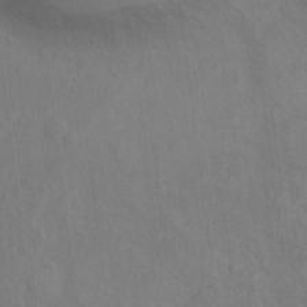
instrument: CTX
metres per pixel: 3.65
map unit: Ht
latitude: 12.3845
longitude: -40.8191
